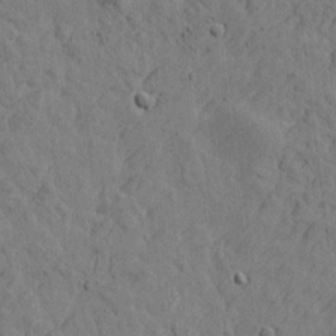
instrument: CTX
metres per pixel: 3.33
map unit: Htu
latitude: -1.2565
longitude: -175.8017
